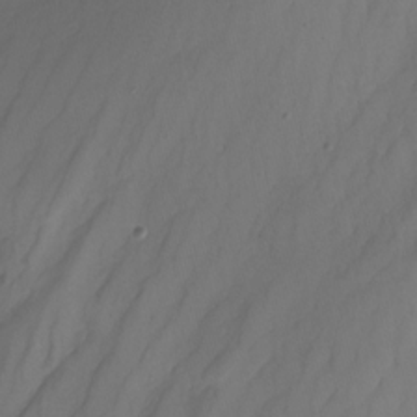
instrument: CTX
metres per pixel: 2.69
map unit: Nhu
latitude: -16.7086
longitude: -50.6679
